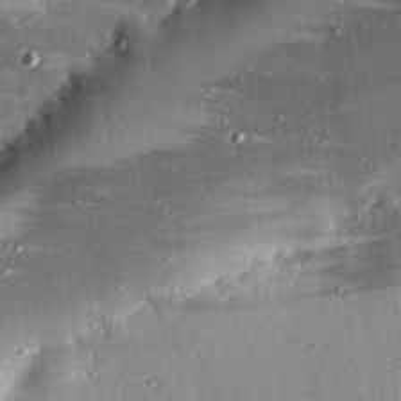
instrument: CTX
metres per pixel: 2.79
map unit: eHh
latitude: 23.6316
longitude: -89.7261
